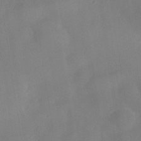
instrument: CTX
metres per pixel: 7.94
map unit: Nhe
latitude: -37.6344
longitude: -118.2522
